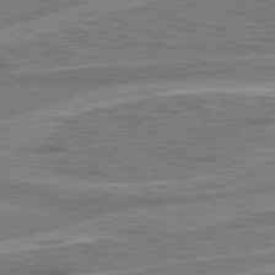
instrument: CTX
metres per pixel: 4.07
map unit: Hpe
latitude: 78.3279
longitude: -157.4048
